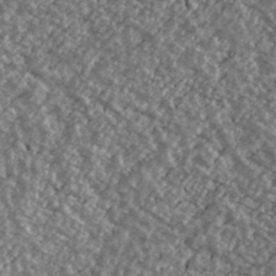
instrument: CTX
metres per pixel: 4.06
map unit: Ave
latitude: 40.0255
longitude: -111.4049
